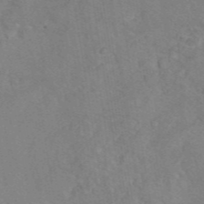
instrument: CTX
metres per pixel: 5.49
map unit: eAb
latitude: 45.3859
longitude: 109.6722
